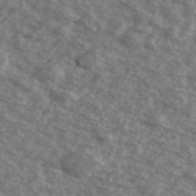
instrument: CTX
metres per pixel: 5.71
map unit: Ave
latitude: 40.3278
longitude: -109.5371
